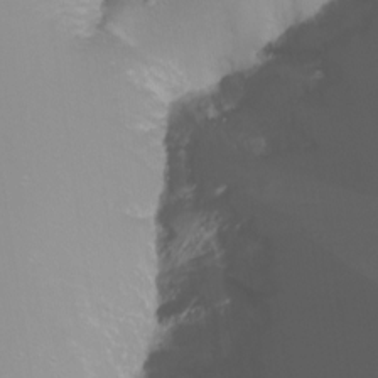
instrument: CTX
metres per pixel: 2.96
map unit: Nhu
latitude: -8.4629
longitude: -81.3482
